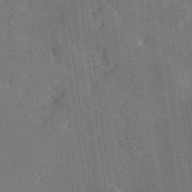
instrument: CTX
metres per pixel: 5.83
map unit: Hve
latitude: 27.8206
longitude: 144.3684
